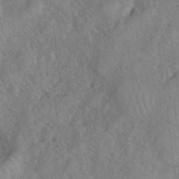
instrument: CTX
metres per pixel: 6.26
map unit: eHh
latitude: 40.3845
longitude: -56.4034
